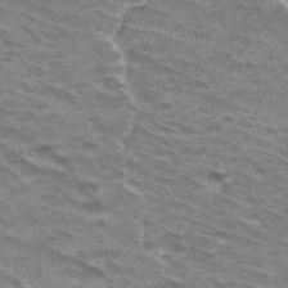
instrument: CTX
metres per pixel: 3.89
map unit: Hto
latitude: 33.2348
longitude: -42.3278
